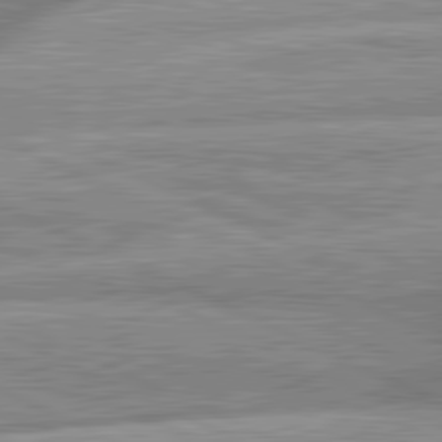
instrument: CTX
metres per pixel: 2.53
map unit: lApd
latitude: 81.6694
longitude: -167.2159
